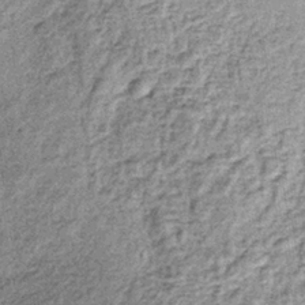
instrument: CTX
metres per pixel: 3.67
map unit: lHb
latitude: -36.5762
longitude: 64.8975
